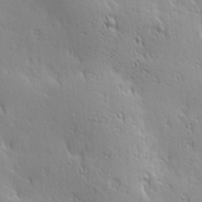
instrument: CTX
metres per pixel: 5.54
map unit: Hve
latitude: 23.5371
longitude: -96.8191
